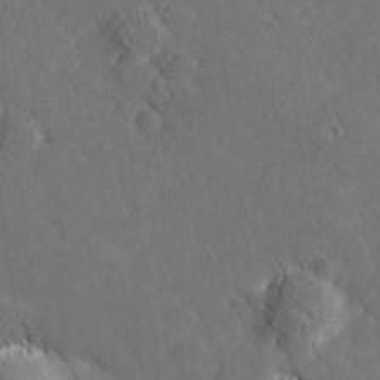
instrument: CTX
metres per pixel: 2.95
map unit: lHvf
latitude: 26.6680
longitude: 143.0297
